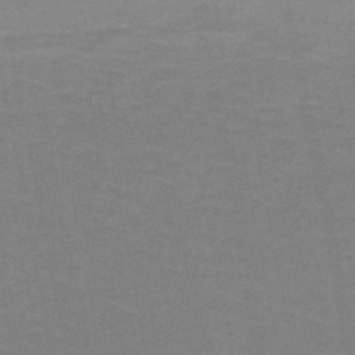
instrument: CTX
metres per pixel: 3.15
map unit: HNb
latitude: -49.2187
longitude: -48.4034
